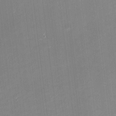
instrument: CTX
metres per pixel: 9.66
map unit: eHh
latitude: -2.1038
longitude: -80.6301
